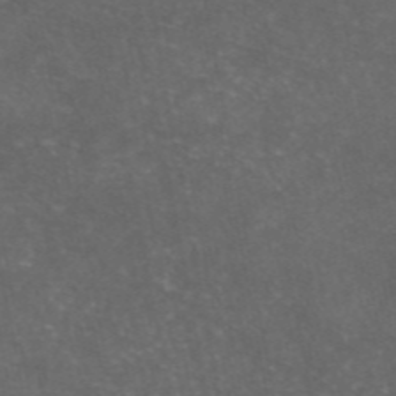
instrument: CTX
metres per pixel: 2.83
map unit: eAb
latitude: 47.0648
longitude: 124.6329
